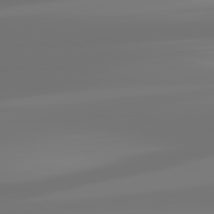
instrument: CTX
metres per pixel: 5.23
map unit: lApd
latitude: 82.9891
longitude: -131.7261
